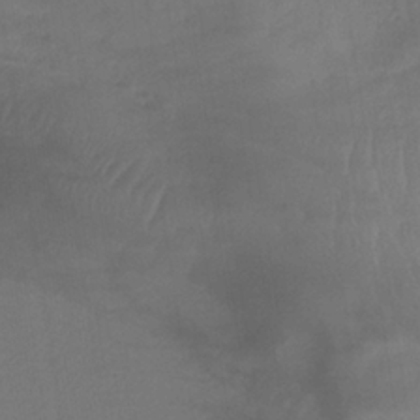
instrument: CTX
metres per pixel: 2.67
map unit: lHb
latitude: -34.9731
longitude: 67.4265
